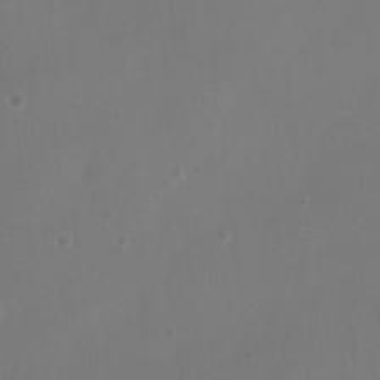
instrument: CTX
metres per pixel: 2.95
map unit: Ht
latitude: 1.4048
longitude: -21.0081
